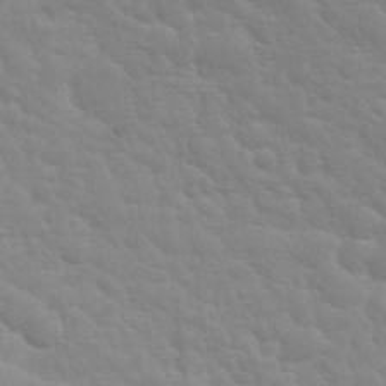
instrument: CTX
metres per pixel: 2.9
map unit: Nhu
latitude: 28.2900
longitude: -54.4979
